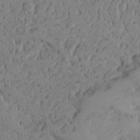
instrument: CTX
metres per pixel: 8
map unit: Ave
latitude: 23.6883
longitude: -131.9717
